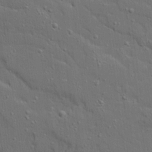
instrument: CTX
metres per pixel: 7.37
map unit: Ave
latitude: 19.2915
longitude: -128.7435
